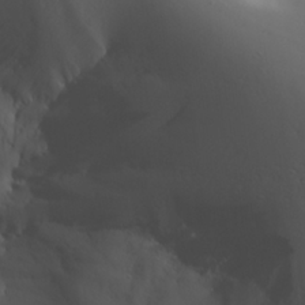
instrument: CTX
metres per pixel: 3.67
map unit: Aa
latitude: 25.2914
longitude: -127.0837
